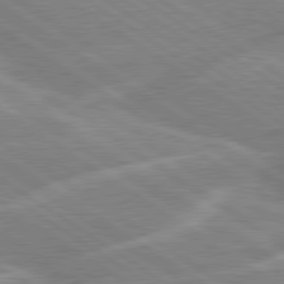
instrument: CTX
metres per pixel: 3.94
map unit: lApd
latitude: 79.4994
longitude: -130.5168
